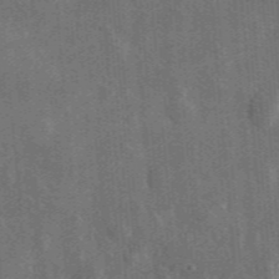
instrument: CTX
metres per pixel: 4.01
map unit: lHvf
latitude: 33.5749
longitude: -90.2900
